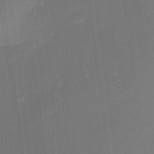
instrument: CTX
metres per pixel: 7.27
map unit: Ht
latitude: -18.6330
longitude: -44.4223
